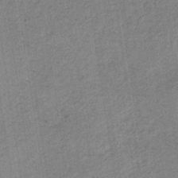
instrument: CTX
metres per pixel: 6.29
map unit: HNb
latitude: -33.3699
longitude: 62.5384
